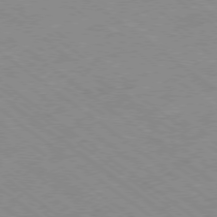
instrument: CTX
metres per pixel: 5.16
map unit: Hpe
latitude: -78.2172
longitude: -21.9150
